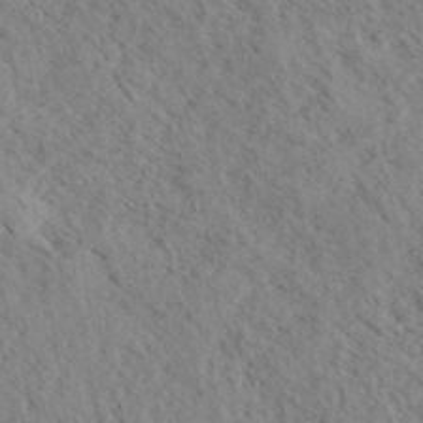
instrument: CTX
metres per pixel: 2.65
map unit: eHh
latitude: 34.8191
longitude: -140.4223
